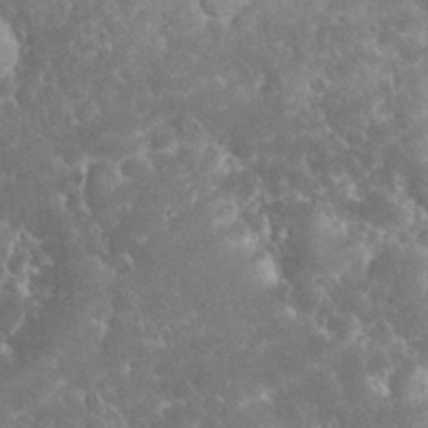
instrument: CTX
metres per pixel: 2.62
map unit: eHh
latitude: 32.6868
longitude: -63.9339
